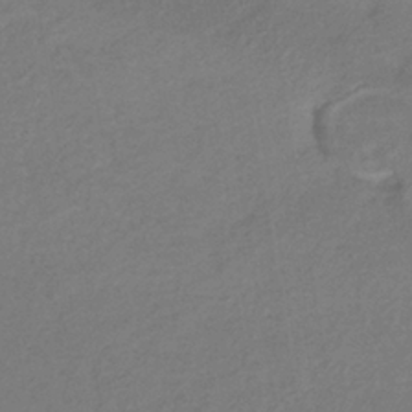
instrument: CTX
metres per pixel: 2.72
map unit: lHb
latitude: -37.8233
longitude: 70.9731
